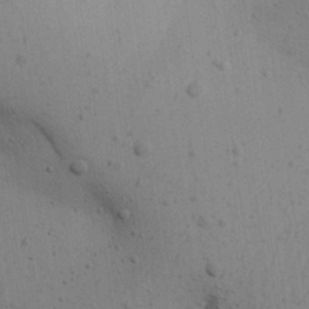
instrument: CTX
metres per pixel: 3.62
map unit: Aa
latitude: 27.1970
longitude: -130.2523
